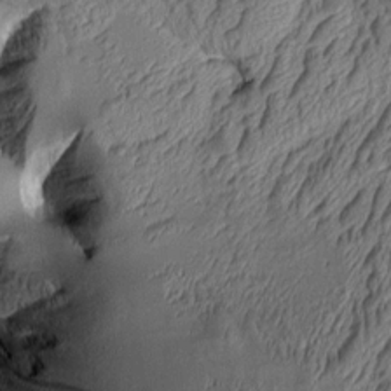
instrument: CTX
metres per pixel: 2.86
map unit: Aa
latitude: 8.5735
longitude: -128.9891
